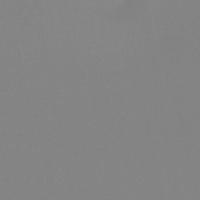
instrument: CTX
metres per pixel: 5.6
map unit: HNb
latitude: -46.1983
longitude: -43.1592
